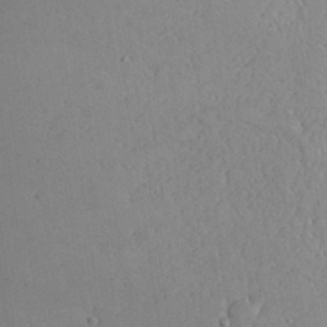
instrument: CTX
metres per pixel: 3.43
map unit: Aa
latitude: 26.9892
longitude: -128.7624
